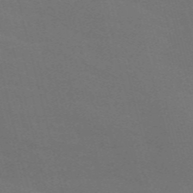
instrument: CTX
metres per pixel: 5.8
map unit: Nve
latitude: -58.7463
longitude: 63.5588
